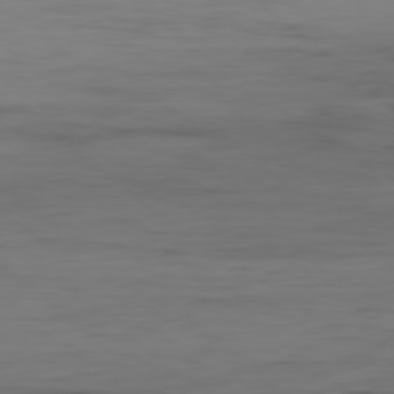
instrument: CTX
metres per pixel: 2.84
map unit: Hpe
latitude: -78.7841
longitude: 15.7289
